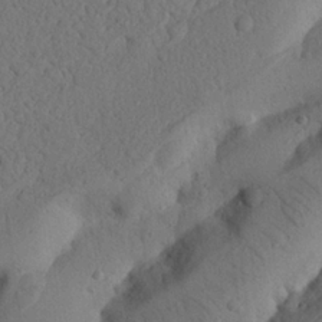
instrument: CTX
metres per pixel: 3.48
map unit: Nhu
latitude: 21.3104
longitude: -75.7450
